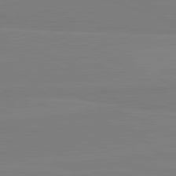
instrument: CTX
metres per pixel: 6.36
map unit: lApd
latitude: 81.9717
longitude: 164.5385
